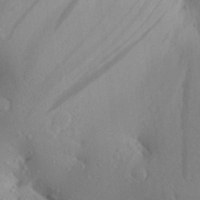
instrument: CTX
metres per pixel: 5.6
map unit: Aa
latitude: 23.4048
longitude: -145.9339
